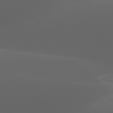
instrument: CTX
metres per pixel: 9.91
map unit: lApd
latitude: 77.7449
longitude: -53.3860
